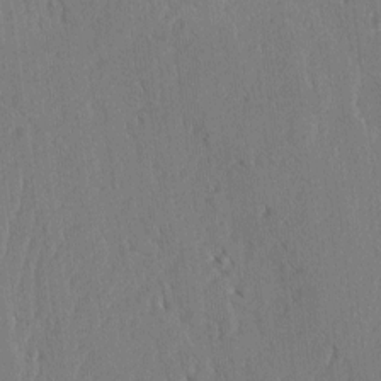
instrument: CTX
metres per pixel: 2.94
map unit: lAvf
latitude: -4.9352
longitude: -113.7261
